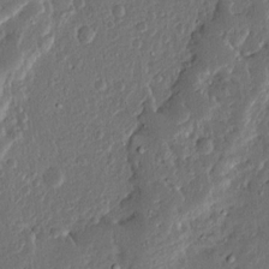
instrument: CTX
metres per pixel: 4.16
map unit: Ave
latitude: 14.1767
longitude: -137.9717
